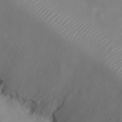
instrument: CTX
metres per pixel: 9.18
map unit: eHh
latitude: 23.4237
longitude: -66.2711
